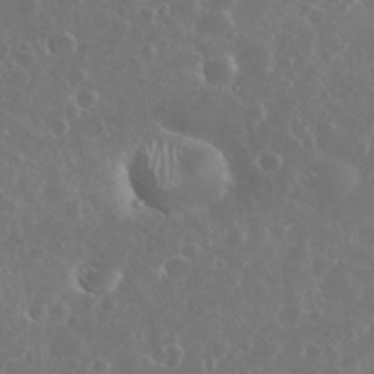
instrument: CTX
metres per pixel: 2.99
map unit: eHh
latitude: 34.2522
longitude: -60.8569
